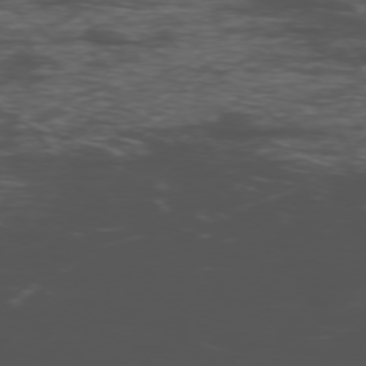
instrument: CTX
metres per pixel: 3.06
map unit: Ap
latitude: -76.4440
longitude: -82.9702
